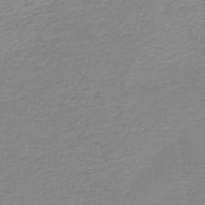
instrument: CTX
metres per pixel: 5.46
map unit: HNb
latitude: -44.7463
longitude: 53.3698
